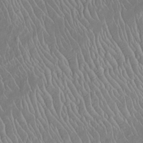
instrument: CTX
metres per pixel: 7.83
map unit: Htu
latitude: -6.3306
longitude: 152.5007
